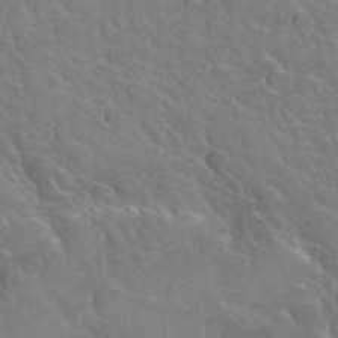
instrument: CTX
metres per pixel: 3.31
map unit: Hto
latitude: 36.2523
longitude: -47.4238
